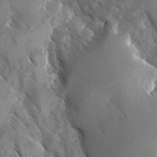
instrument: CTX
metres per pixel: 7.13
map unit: Ave
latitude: -10.8219
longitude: -118.7624
